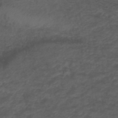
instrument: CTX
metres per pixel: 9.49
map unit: ANa
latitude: 39.3859
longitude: 23.3699
